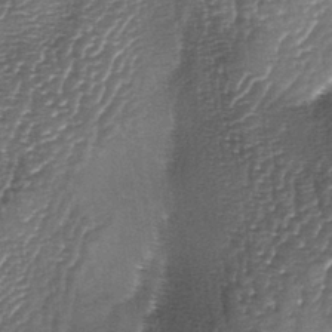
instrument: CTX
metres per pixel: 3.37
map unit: lAa
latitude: -4.5951
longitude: -128.1389
